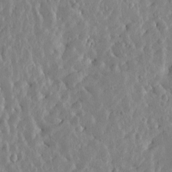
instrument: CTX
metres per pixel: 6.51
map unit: Htu
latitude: -4.7652
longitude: 173.5966
